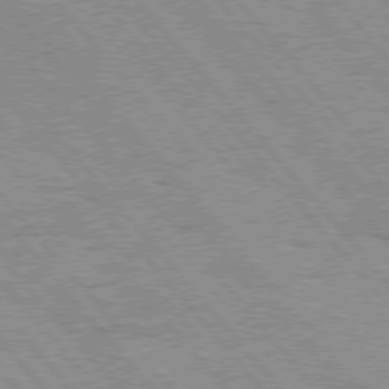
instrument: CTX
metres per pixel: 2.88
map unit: Hpe
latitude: 75.6505
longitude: -150.5923
